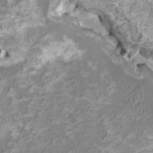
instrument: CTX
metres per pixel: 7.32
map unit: HNhu
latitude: 2.0444
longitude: -2.8569
